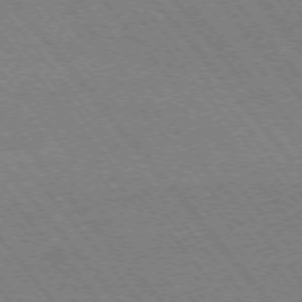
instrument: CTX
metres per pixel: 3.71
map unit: Ap
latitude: -75.5022
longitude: -87.0080
